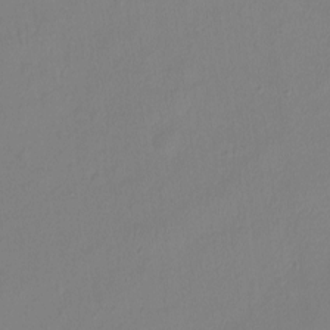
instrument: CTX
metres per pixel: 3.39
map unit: Htu
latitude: -13.6344
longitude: -47.3482
